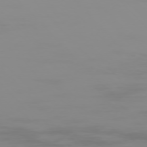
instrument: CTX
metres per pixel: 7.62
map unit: Ap
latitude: -76.1417
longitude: -75.7072
